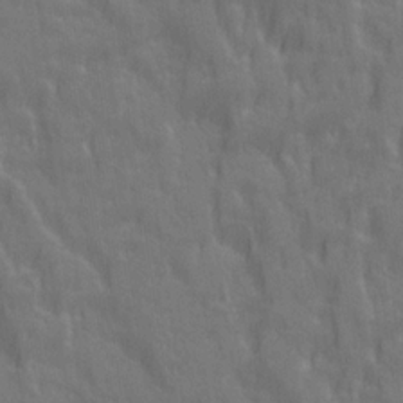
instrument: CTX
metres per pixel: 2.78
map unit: Ave
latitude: 20.4412
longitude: -134.2900
